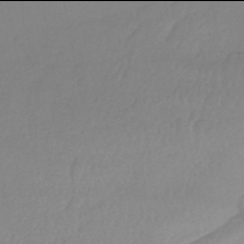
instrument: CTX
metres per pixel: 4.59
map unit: HNhu
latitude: -46.0094
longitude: 92.0472
